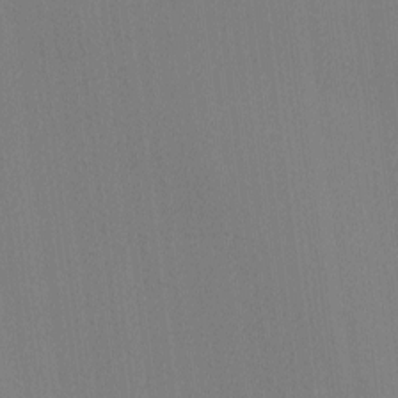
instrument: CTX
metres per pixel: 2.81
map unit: Ave
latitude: -6.2739
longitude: -122.4790
